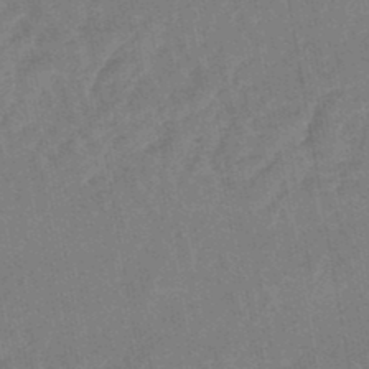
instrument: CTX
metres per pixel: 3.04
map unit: lHb
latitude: -48.0283
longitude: 71.2754
